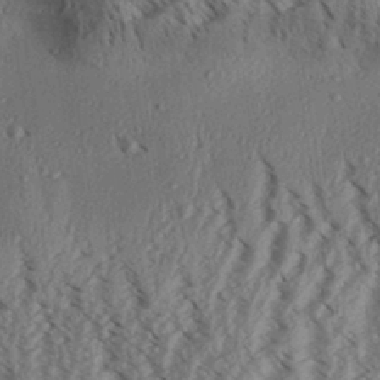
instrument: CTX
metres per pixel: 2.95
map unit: Aa
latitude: 31.2348
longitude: -138.1767
